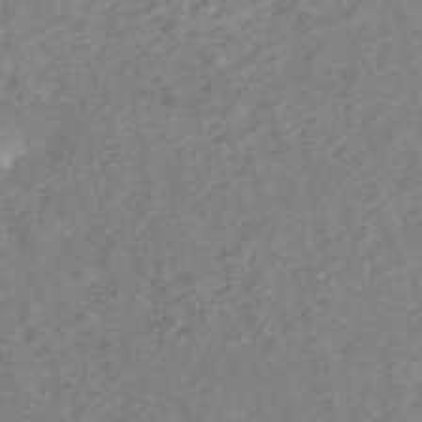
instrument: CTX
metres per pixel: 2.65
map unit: ANa
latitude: 44.8191
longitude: 24.7085
